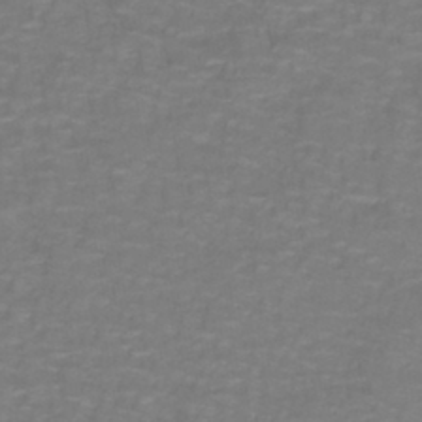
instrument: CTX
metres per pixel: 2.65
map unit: lHb
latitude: -42.4817
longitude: 56.5385
